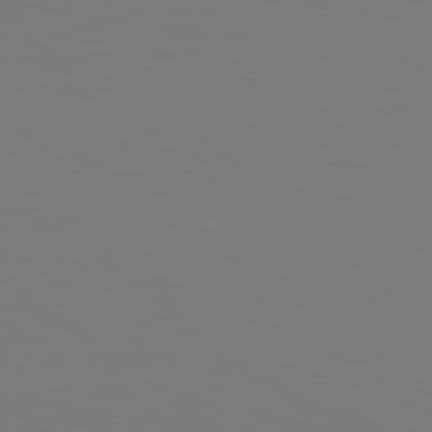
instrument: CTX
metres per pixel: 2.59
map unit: lApd
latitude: 79.7261
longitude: 159.5777
